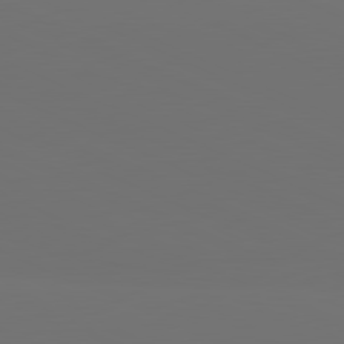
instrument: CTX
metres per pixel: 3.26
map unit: lApd
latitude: 81.5182
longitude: 147.9556
